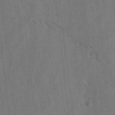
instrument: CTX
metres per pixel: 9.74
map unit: Hto
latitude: 8.2523
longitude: -34.8191
